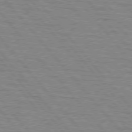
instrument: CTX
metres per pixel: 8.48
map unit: lApd
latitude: 75.8583
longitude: -75.1403
